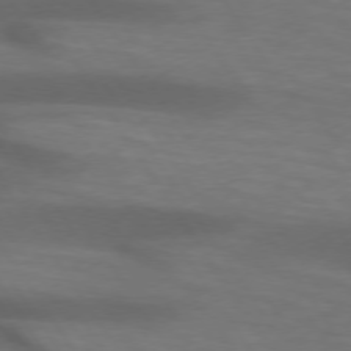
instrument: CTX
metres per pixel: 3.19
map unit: lApd
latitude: 74.1011
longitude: -52.5168
